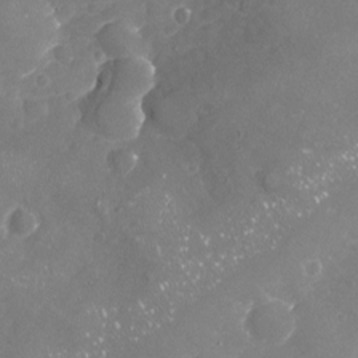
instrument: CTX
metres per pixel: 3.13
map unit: Nhu
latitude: -17.8045
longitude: -57.8583
